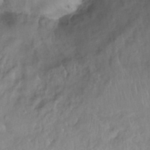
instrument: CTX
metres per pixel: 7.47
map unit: Ht
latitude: -1.0298
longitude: -33.0081
